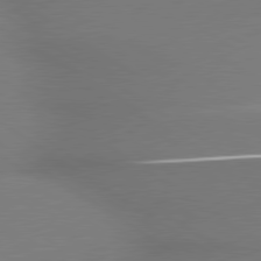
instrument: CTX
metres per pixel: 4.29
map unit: lApd
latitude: 79.7450
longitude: 178.3684
